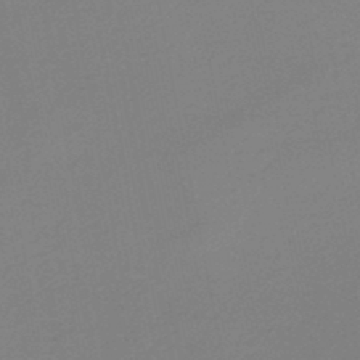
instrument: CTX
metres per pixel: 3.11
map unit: HNb
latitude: -46.3873
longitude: 56.7841
